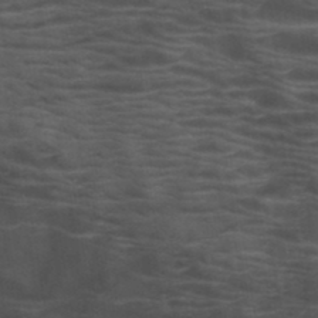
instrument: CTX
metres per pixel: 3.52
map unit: HNb
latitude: -46.4440
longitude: -45.3104
